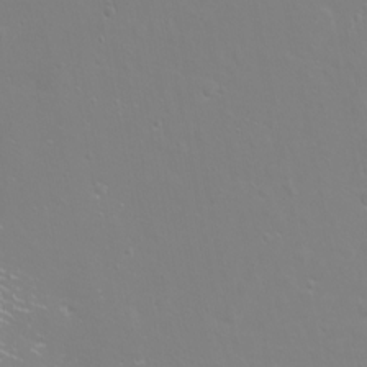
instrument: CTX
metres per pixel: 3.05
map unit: eHh
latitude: -11.1431
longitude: -64.9703
